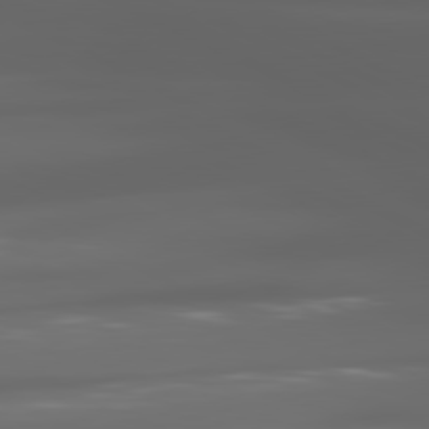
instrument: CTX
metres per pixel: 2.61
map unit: lApd
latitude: 80.8569
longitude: -140.5167
